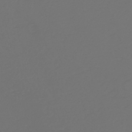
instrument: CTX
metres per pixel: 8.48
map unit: HNb
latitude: -47.5777
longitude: 56.3306
